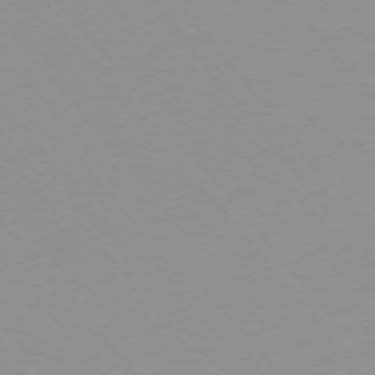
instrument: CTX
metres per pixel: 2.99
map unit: Ap
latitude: -75.5966
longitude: -64.0255
